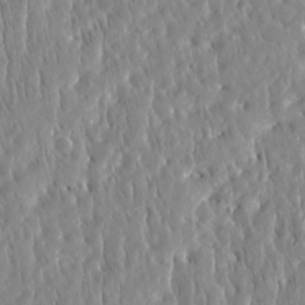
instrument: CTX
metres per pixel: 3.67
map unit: Htu
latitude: -5.3509
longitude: 173.5210
